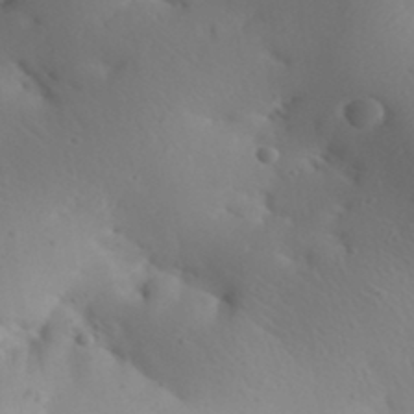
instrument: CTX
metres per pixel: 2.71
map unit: Aa
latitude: 32.1011
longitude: -144.2144
